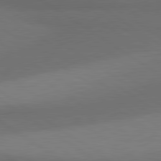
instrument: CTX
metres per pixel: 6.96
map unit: lApd
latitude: 80.8002
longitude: 161.4266
